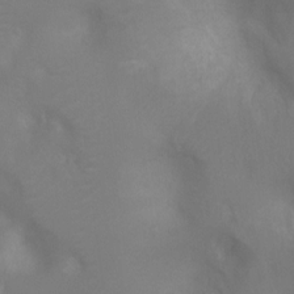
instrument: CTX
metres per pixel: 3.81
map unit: Ht
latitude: -5.0675
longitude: -26.0633
